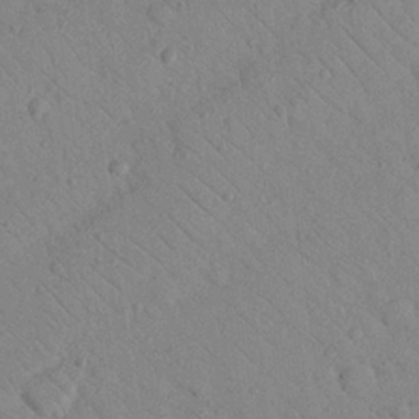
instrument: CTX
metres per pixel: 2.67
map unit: Nhu
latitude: 23.6316
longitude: -74.5357
